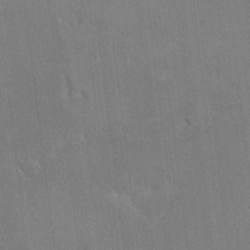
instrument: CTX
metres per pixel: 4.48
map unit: HNhu
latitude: 7.7450
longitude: -5.0269
